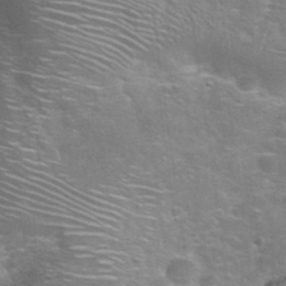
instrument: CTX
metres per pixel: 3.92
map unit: Nhu
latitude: 31.7072
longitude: -50.2900
